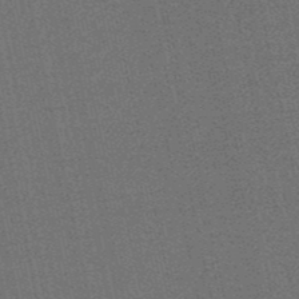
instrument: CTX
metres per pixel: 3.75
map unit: lHb
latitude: -50.5763
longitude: 79.7288
